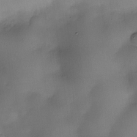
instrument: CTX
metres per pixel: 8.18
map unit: eHh
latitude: -23.6911
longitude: 15.5210
